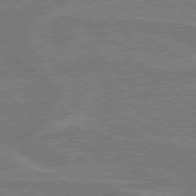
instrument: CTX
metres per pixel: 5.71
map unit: Hpe
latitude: 78.6491
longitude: -130.4790
